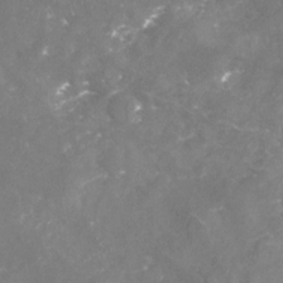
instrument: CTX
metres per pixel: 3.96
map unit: Nhu
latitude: -22.8975
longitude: -57.3670
